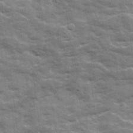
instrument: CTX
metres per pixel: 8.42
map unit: Ave
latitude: 19.4804
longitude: -130.1011
